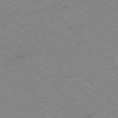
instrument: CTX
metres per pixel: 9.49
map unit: Ap
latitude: -77.8233
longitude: -78.6491
